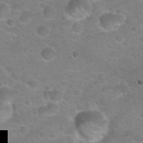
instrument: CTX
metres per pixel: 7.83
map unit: Hto
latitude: 22.4601
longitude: -50.1388
